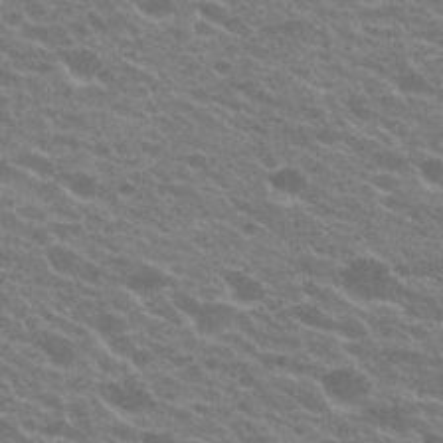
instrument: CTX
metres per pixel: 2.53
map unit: Hto
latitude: 24.0444
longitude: -35.9906
